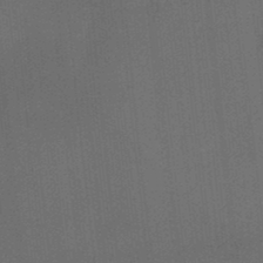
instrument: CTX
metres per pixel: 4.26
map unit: HNhu
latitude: 12.4790
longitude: 10.9731
